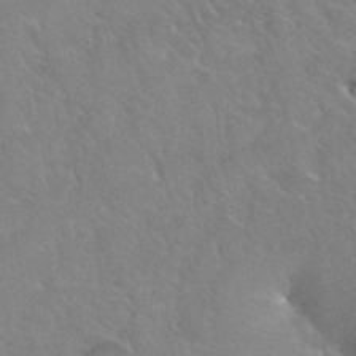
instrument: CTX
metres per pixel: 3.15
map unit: Hto
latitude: 36.3656
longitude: -46.1011
